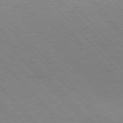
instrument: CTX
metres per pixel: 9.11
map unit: Hpe
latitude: 77.1025
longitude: -154.0633
